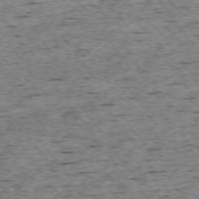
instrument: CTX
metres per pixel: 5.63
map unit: Ap
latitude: -74.3873
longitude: -87.7260
